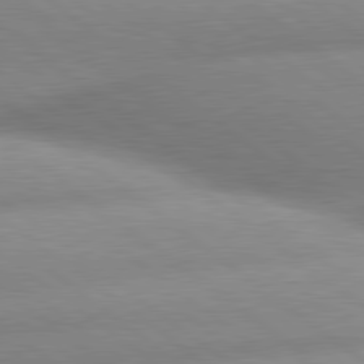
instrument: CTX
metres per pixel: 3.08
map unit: lApd
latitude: 80.1578
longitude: -161.0647
